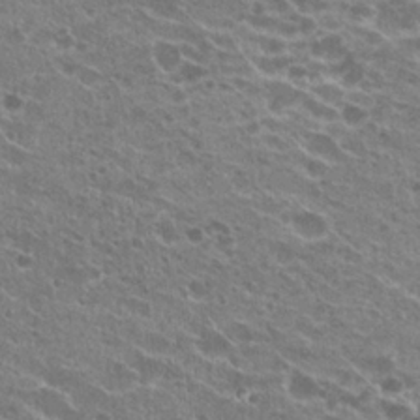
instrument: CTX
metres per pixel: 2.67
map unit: Hto
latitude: 23.3671
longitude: -41.4048
